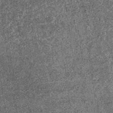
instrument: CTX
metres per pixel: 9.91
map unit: lHb
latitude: -36.3306
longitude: 67.5211
